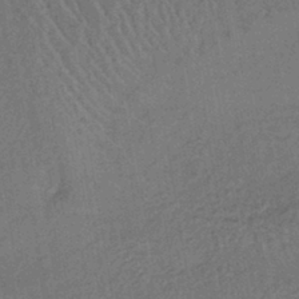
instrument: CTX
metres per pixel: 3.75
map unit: lHb
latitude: -39.7478
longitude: 62.7274
